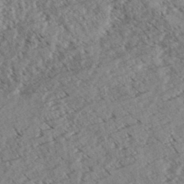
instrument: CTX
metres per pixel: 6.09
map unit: eHh
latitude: 35.3859
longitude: -139.6505
